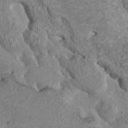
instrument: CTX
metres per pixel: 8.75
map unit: HNhu
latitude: 4.3656
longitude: -3.6127
